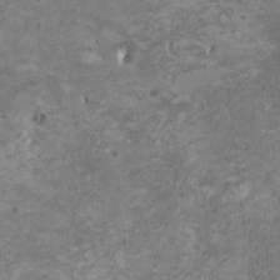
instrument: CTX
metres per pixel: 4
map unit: HNhu
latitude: 3.3292
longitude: -4.1389
